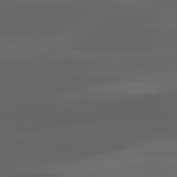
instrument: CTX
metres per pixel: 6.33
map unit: lApd
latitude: 80.3089
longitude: -89.8017
